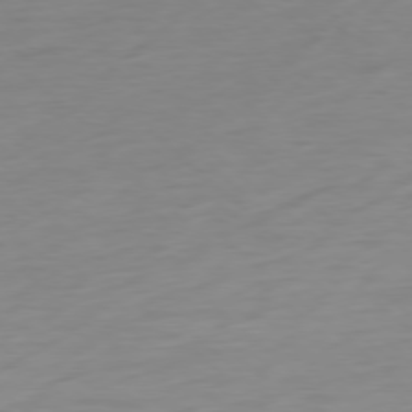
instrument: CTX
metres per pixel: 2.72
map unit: Ap
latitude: -78.1794
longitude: -67.4804
